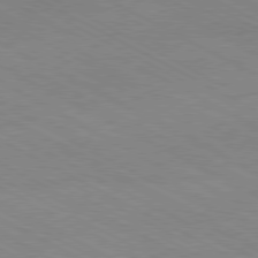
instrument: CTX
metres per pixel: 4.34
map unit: Hpe
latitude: -81.1053
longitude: 17.3510
